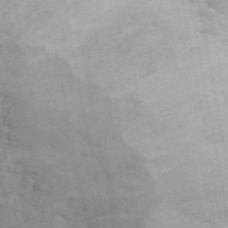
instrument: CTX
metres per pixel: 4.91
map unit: ANa
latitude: 43.6127
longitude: 46.6896
